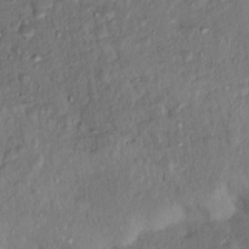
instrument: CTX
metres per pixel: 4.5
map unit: Hto
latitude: 15.8206
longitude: -30.5357
